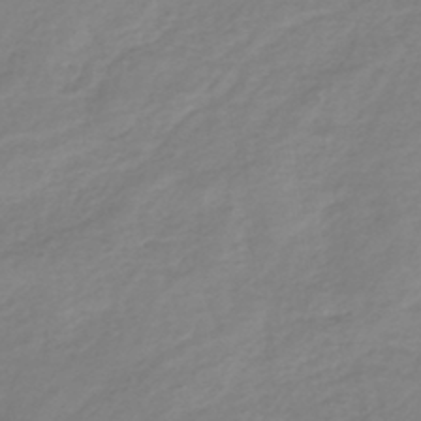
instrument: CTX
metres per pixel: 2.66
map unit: lHb
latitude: -40.4440
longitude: 72.1417
